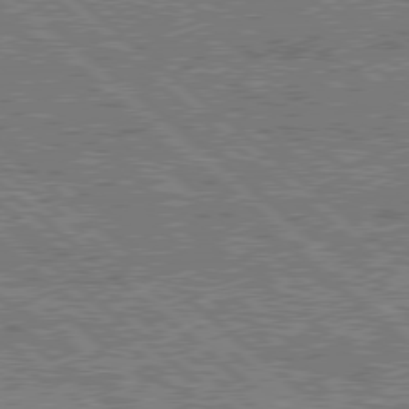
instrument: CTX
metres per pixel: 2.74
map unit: Hpe
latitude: 78.2901
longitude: -159.7261
